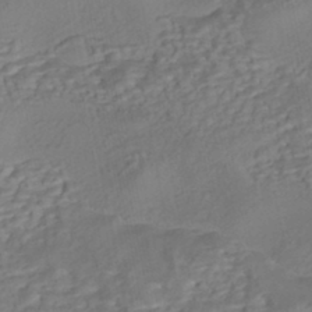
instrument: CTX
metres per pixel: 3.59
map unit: eHh
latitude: -43.2564
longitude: 120.7841
